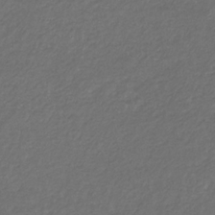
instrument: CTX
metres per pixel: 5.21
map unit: eHb
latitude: -32.0283
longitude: 69.8800
